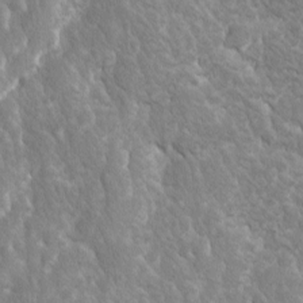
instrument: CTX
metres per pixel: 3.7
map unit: Ave
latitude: -11.4643
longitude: -118.9702
